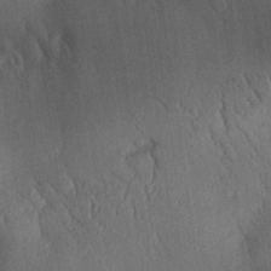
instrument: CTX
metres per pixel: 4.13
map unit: Aa
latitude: 29.8961
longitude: -144.4601
